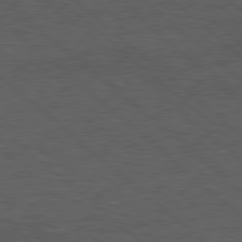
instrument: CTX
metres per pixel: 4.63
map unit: Hpe
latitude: 78.2145
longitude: -154.2711
